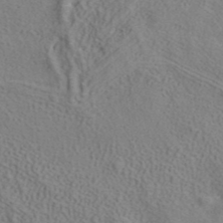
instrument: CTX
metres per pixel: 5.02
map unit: ANa
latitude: 38.9136
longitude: 20.5195
